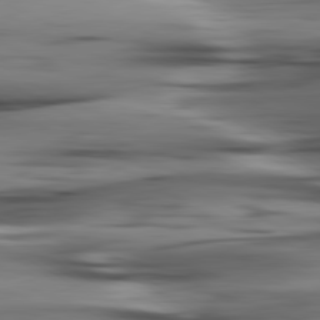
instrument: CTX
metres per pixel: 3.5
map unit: lApd
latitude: 80.6301
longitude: -122.6113
